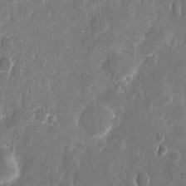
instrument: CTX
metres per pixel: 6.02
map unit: eHh
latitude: 11.9339
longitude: -72.3468
